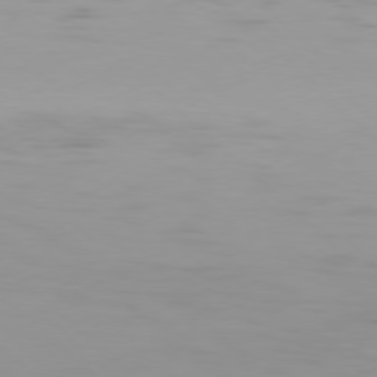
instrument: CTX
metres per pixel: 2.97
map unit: Hpe
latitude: 77.2537
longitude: -171.9906
